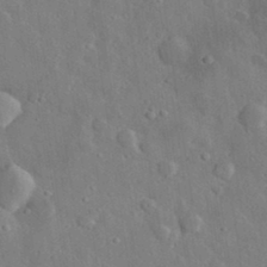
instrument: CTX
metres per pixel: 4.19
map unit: lHvf
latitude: 33.0081
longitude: -85.7072
